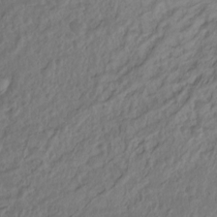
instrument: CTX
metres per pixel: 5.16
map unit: Hto
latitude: -12.8030
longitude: -39.5938
